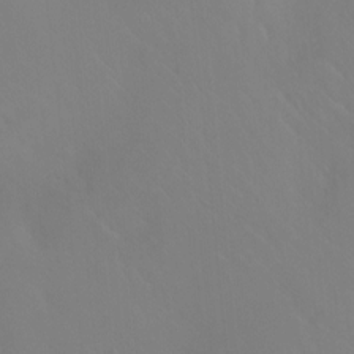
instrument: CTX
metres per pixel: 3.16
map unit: Htu
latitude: -15.7100
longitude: -47.2915
